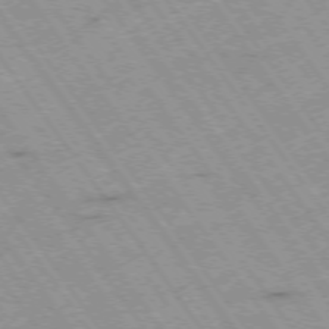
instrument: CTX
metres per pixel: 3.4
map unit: Hpe
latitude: -74.5196
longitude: 2.1416
